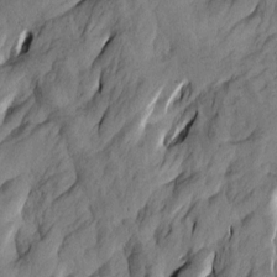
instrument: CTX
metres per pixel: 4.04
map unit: Htu
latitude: -4.7841
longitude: -176.1578
